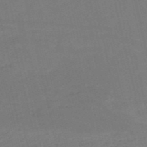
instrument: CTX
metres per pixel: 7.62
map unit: HNb
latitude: -52.8030
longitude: -48.7435
